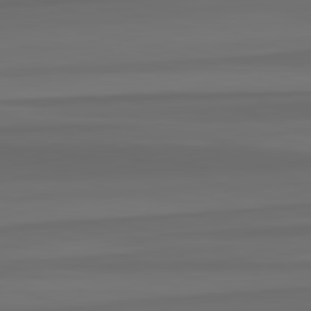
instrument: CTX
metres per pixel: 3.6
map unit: lApd
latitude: 82.8191
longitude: -179.8773
